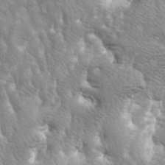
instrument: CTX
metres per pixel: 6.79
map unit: lAa
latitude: -6.2928
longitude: -125.5560
